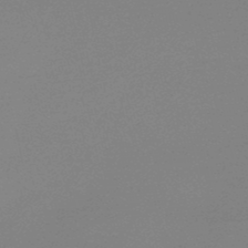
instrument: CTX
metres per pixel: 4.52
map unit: lHb
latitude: -48.6519
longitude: 64.9164
